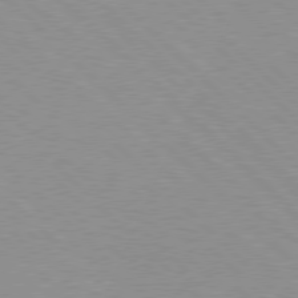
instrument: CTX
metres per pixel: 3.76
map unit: Hpe
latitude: 77.8583
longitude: -152.8569
